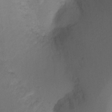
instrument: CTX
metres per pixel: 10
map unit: Ht
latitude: -10.7463
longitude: -34.4034
